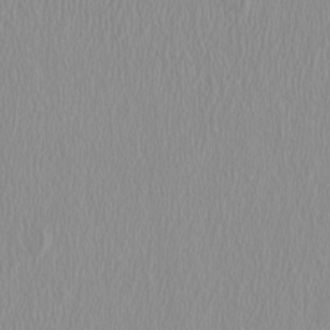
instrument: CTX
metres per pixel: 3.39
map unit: HNhu
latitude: -1.0298
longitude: 1.5399
